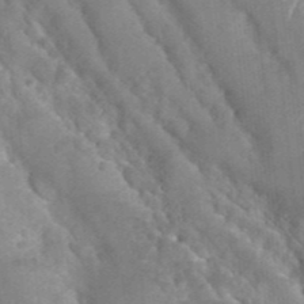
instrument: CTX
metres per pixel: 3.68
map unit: Nhu
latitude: 28.4034
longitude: -54.8569
